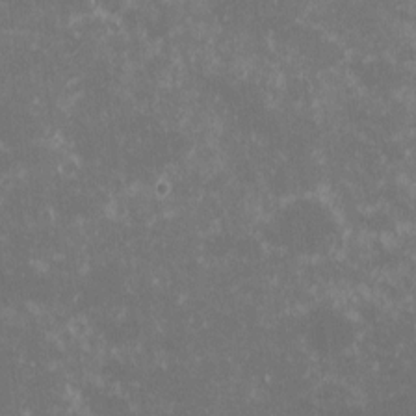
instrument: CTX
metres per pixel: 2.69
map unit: eHh
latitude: -0.9542
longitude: -85.2915
